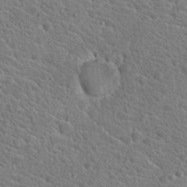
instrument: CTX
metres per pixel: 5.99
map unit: Hto
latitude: 18.9513
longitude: -33.6694
